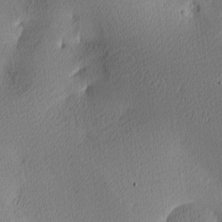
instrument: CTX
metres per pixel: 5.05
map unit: Ave
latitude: 3.6505
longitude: -114.6112
